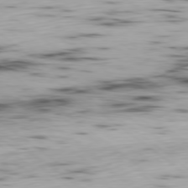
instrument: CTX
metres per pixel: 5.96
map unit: Ap
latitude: -79.1242
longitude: -74.0444
